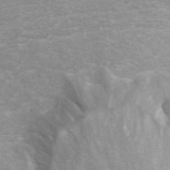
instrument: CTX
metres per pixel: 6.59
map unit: ANa
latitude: 44.9513
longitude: 26.7274
